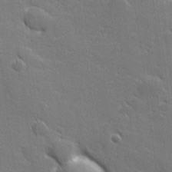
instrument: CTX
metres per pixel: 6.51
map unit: lHvf
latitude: 26.7813
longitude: 142.3306
